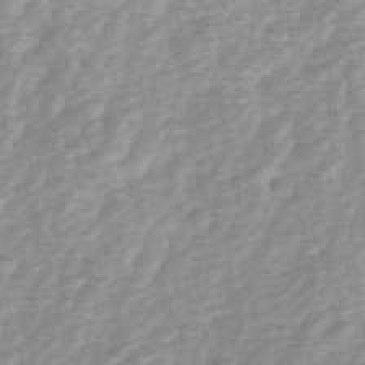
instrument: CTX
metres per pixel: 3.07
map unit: Ave
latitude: 1.2159
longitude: -112.3845
